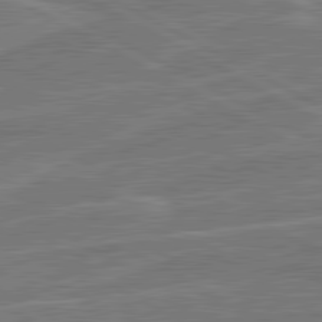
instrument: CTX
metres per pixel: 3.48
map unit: lApd
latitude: 81.1403
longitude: 122.4440
